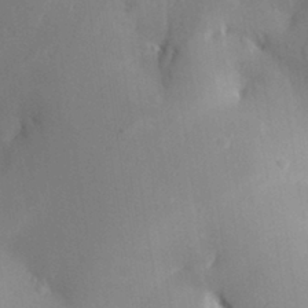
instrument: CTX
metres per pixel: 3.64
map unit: Aa
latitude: 29.6883
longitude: -131.9151
